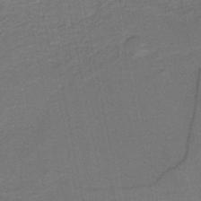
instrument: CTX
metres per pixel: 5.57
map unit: lHb
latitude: -39.2187
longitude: 54.6897
